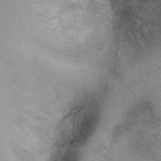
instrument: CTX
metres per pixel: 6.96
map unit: Ht
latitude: -2.4251
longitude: -14.2901
